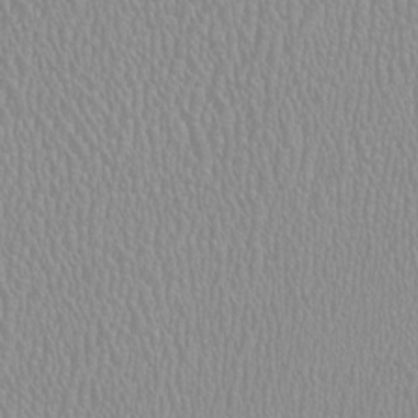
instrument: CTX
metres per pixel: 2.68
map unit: HNhu
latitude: -0.4251
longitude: -0.7435
